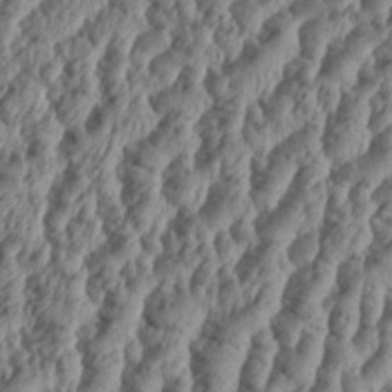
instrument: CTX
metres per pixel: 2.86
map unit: eHh
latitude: 34.4412
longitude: -137.1026
